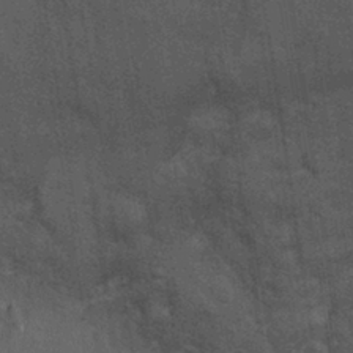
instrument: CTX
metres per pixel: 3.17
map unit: Ht
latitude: -0.8219
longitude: -15.8962
